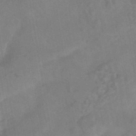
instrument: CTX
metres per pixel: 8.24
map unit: HNhu
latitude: -45.0109
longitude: 91.9556
